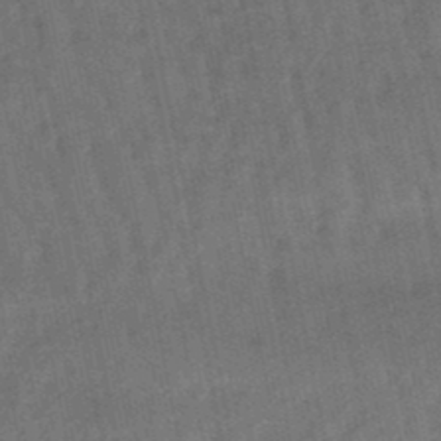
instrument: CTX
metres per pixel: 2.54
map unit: lHb
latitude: -47.8044
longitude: 77.2565
